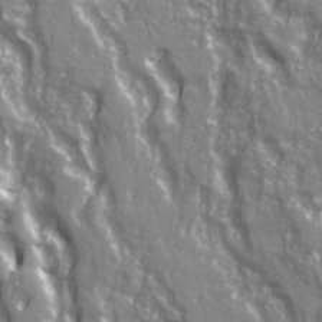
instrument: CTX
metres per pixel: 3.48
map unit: Ave
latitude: 22.0444
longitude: -133.1970
